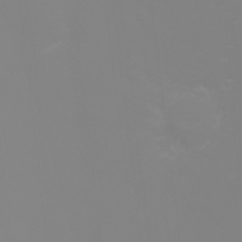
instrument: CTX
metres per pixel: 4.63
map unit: eHh
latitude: -2.5006
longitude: -75.8394
